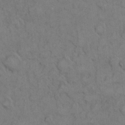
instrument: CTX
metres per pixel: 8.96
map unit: eHh
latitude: 7.8205
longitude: -62.9136
